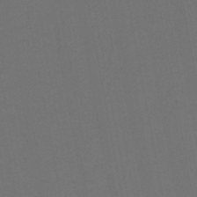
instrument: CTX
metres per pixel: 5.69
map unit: HNb
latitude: -47.5966
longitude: -40.3656
